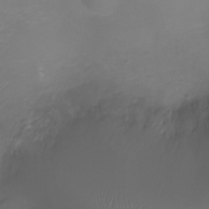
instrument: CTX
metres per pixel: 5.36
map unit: Ht
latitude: -7.5021
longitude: -20.5546
